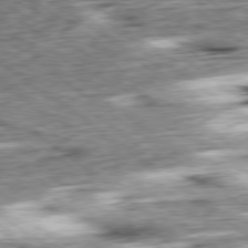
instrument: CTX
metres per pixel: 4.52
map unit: Ap
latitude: -79.1053
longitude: -76.1389
